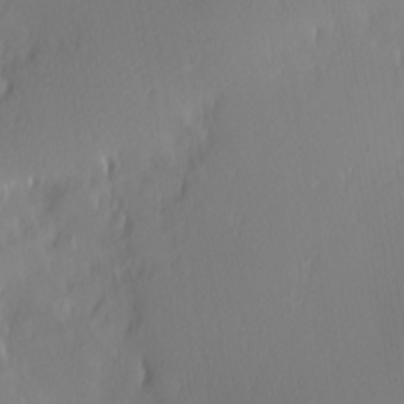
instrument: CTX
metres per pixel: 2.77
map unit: Hve
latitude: 12.5546
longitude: -90.9892
